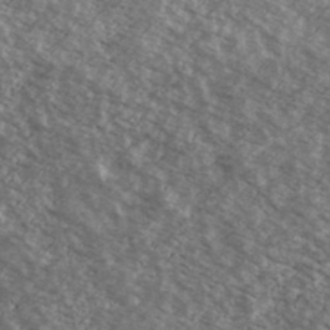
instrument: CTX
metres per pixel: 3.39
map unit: Ave
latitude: 38.8002
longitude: -110.0444
